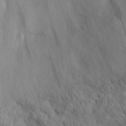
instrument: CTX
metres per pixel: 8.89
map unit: eHh
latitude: 30.0822
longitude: -72.9325
